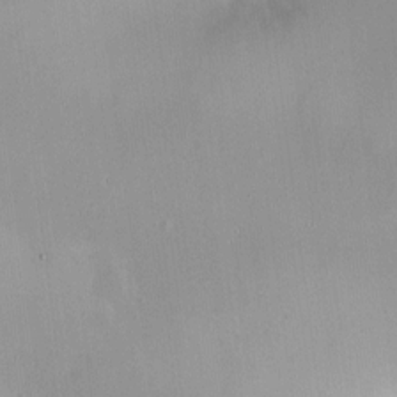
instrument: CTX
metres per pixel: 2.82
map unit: HNhu
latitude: 5.9528
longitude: 8.6707
